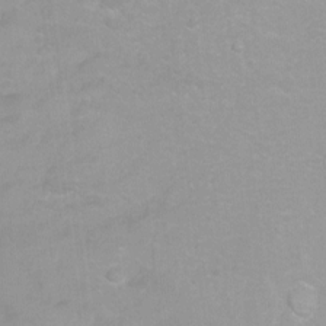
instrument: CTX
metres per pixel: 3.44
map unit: Ht
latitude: -8.2550
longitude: -35.4804
